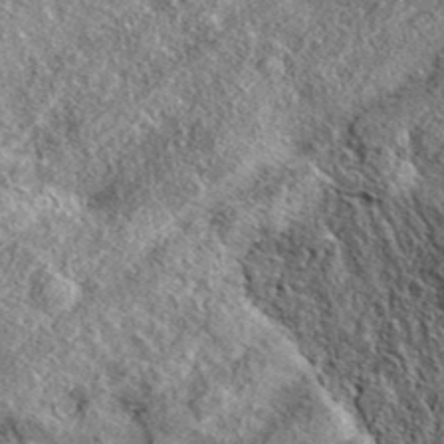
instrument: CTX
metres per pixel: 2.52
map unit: eAb
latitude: 38.1200
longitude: 109.5588
